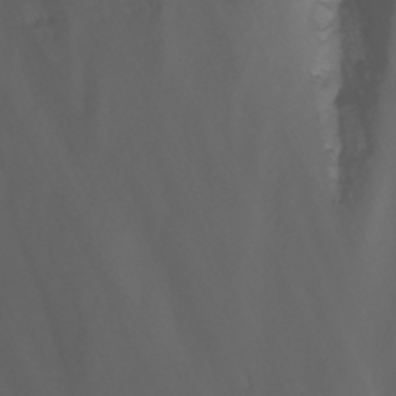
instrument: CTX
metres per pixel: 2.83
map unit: Nhu
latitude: -4.5573
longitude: -77.2348
